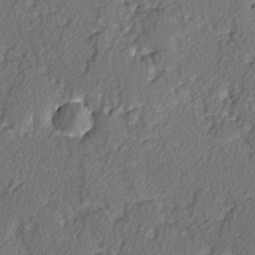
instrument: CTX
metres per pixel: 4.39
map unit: lAvf
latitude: -3.4076
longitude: -108.2711
